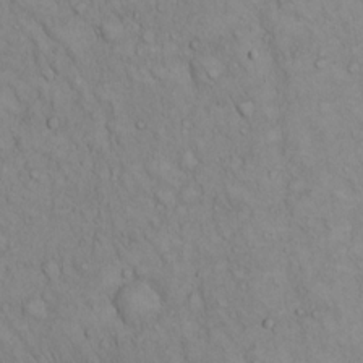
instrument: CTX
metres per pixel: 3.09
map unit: Hto
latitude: 13.4049
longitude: -57.8205
